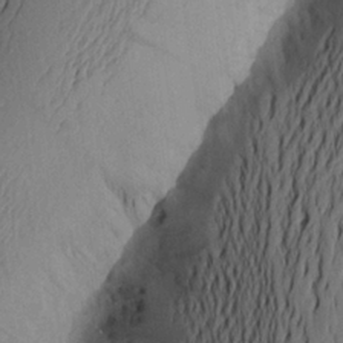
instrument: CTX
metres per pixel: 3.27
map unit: Aa
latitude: 22.5546
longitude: -147.1781
